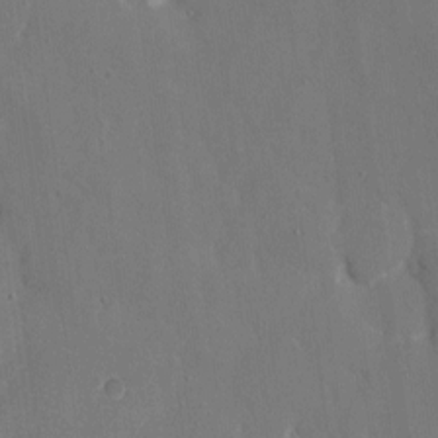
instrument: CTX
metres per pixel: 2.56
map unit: eHh
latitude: 7.4615
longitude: -68.6113
